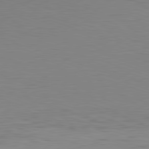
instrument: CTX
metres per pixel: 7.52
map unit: Hpe
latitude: -82.2361
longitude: 11.2376
